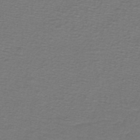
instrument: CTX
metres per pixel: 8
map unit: lHb
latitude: -42.8974
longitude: 56.6140
